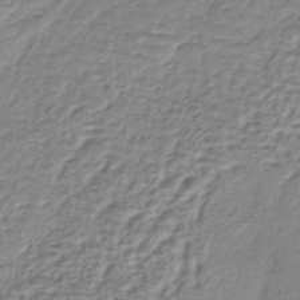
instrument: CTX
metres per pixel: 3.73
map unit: lHb
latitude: -36.6518
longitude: 58.5006
